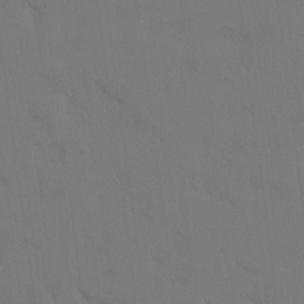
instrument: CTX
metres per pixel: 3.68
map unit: HNhu
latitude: 7.7639
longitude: -4.5357
